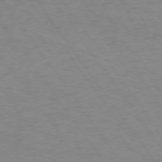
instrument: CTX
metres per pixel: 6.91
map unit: Ap
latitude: -74.5385
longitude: -79.8395
